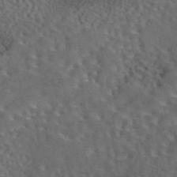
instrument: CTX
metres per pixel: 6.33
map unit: eAb
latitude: 43.9528
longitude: 110.6140
